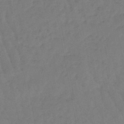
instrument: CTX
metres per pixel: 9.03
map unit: eHb
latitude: -46.7463
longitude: 80.8408
